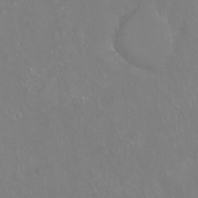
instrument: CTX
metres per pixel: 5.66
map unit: Hto
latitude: -14.0850
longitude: -42.6868
